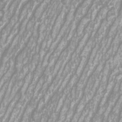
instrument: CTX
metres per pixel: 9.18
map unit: Htu
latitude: -10.0850
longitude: -73.6694
